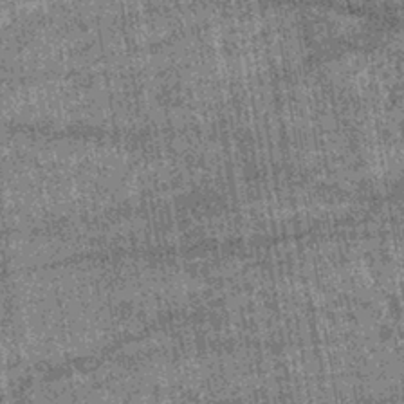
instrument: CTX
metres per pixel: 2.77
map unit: lHb
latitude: -39.8233
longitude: 66.4629
